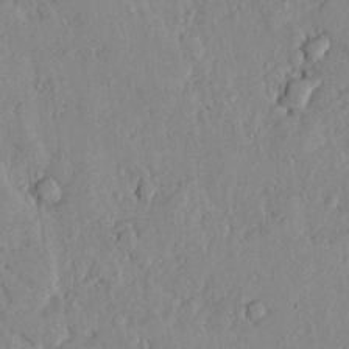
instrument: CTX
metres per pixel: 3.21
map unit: lHvf
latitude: 17.7639
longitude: -116.1578
